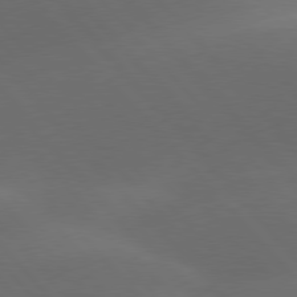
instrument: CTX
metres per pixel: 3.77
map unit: lApd
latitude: 78.0633
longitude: -53.8206
